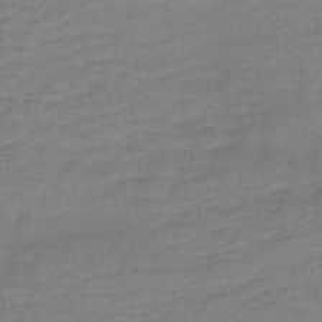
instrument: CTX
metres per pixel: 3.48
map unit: HNb
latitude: -47.1431
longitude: -38.8002
